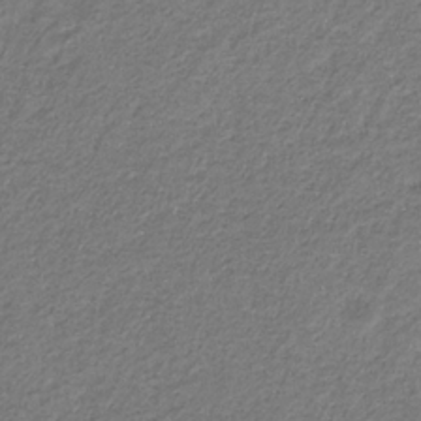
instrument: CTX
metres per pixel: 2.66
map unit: eHb
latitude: -31.1620
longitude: 69.5588
